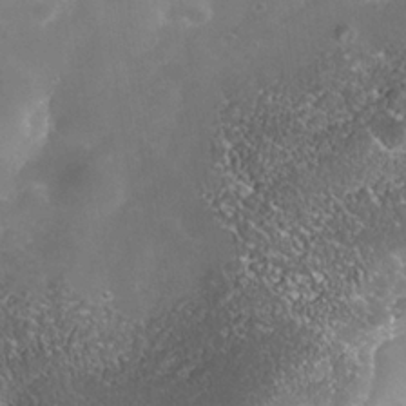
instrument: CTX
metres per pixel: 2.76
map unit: Nhe
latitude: -36.5384
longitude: -118.0255
